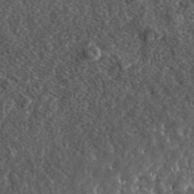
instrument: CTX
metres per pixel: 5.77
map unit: ANa
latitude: 38.9703
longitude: -91.4804
